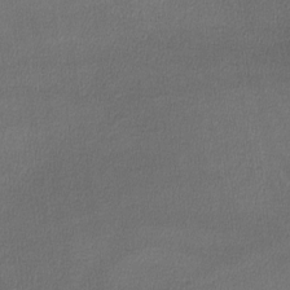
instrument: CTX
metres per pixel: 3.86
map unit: lHvf
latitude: -11.8800
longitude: -101.4049
